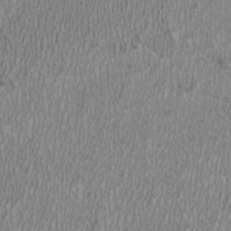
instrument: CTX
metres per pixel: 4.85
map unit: HNhu
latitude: -1.0487
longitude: 0.4629
